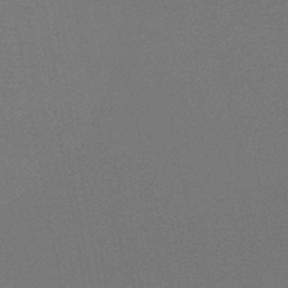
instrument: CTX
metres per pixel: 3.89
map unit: HNb
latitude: -47.2376
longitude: -43.2348
